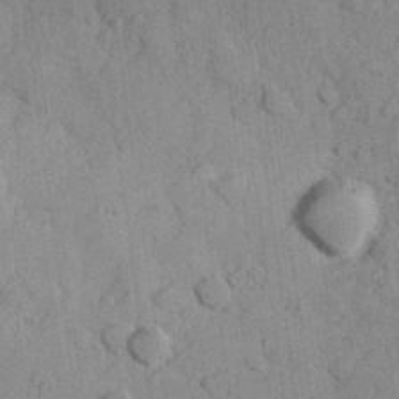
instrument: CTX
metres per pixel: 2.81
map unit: Hve
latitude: 23.9717
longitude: 148.0472
